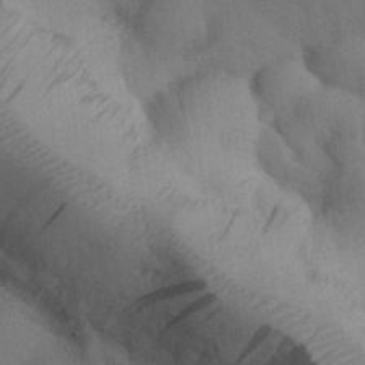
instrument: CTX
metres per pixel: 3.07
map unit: Nhu
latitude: 26.6680
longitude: -70.8758
